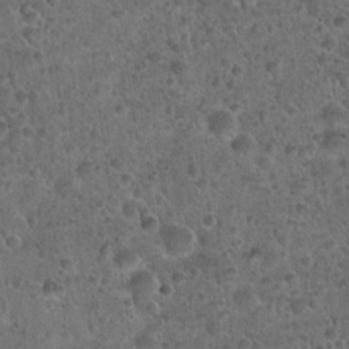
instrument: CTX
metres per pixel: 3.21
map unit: Hto
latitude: 22.4979
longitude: -53.3104
